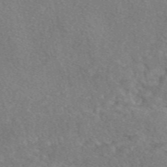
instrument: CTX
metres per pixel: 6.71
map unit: eAb
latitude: 48.4601
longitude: 117.1431
